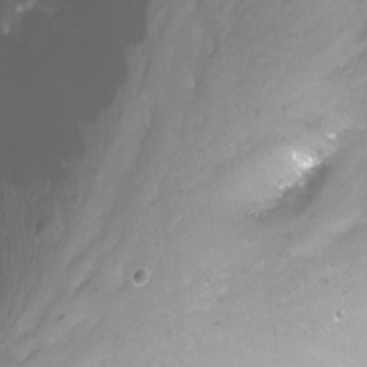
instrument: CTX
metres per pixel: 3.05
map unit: Nhu
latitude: -12.5952
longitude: -61.0458
